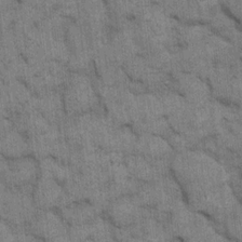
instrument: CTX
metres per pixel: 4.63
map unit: eHh
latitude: 15.0837
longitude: -65.3482
